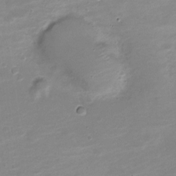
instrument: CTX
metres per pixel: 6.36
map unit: Nve
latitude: -20.7652
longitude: 104.7085
